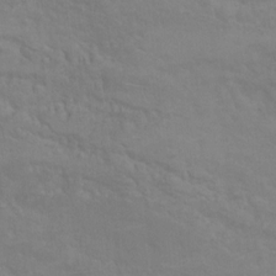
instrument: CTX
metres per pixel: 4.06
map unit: Hto
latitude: 6.6868
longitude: -35.6694
